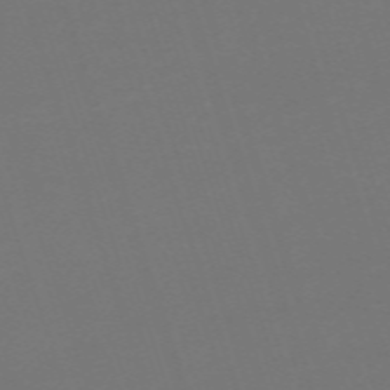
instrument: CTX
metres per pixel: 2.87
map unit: eHh
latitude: -63.9178
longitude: 49.4644
